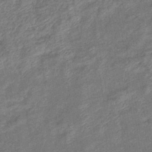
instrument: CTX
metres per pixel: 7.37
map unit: eHb
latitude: -39.6722
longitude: 80.3873
